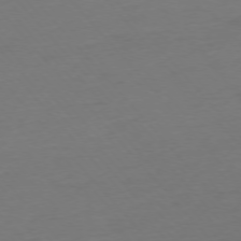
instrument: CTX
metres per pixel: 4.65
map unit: Ap
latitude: -75.8801
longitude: -71.2159
